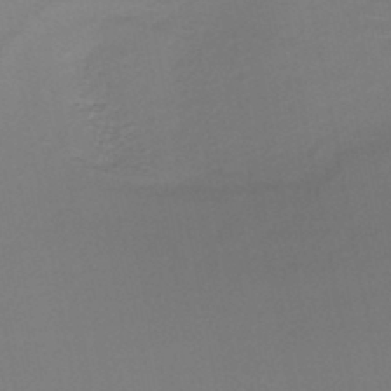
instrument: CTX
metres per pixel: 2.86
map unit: HNb
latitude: -46.6518
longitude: -42.4790
